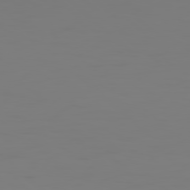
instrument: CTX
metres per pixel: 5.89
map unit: Hpe
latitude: 77.5749
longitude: -135.1025
